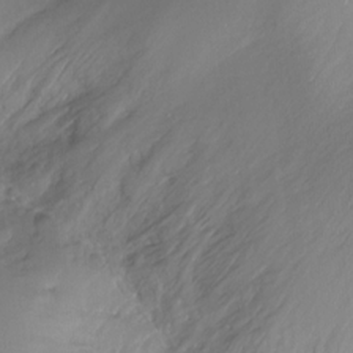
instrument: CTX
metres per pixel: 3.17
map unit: Ht
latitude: -16.8786
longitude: -44.4979
